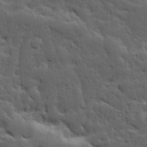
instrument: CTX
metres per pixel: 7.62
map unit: Ave
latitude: 13.7450
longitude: -134.4223
